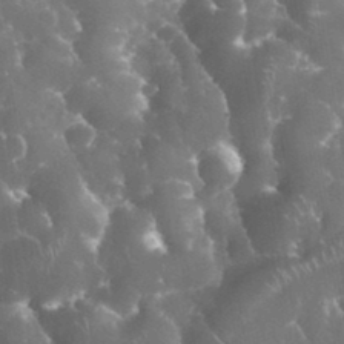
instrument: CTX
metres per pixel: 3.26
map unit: eHh
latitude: 34.6301
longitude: -62.8947
